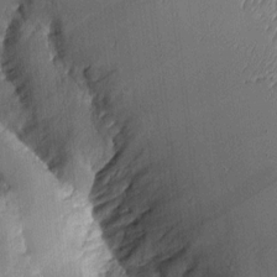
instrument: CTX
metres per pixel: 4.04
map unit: Aa
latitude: 9.4615
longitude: -127.7072
